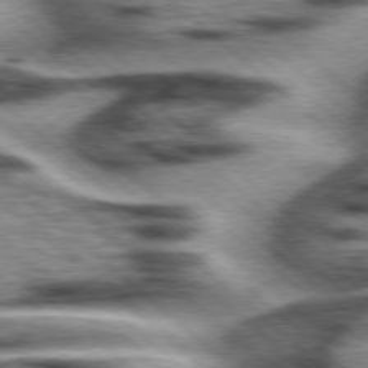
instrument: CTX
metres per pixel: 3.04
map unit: Hpe
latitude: 77.8394
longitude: -156.3467
